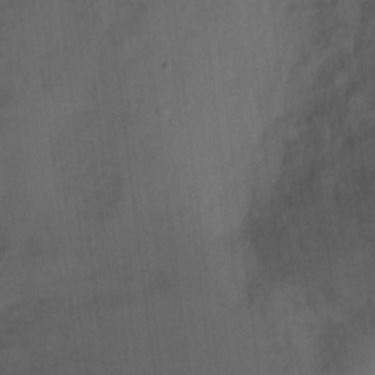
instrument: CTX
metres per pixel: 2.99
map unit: Ht
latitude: 1.7638
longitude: -23.2348
